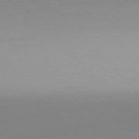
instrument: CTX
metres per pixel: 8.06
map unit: Ap
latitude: -77.1242
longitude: -92.7057
